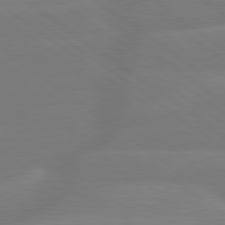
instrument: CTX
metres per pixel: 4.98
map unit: lApd
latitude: 79.7072
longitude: -148.4223
